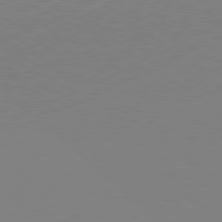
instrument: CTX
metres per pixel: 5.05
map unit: Hpe
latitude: -81.7478
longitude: 12.0283
